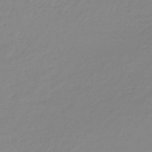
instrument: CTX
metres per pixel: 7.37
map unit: lHb
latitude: -45.3321
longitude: 65.8423
